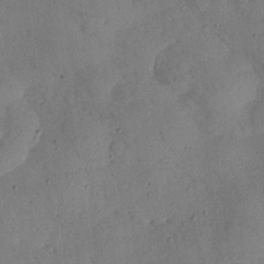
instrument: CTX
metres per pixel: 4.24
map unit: Nhu
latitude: 27.6505
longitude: -72.7813
